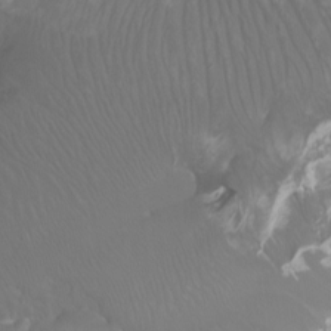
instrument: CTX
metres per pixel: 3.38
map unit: Htu
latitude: -6.8786
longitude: -71.2915
